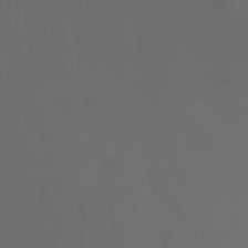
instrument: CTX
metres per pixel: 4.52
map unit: Htu
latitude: -7.3132
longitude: -71.5182
